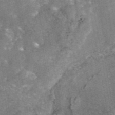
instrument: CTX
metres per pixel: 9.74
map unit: eAb
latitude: 46.2523
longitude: 120.8975
